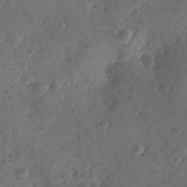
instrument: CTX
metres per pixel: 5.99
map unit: Ave
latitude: -9.1620
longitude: -118.3656
